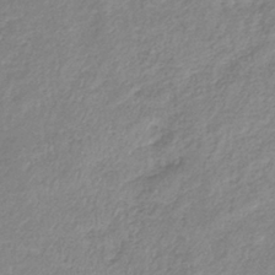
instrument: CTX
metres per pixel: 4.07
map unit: eHb
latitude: -36.4440
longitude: 75.0487
